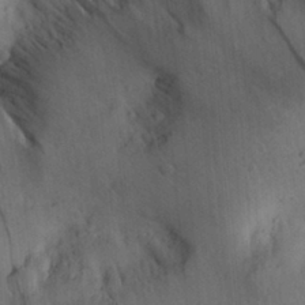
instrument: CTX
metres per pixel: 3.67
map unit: Aa
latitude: 30.8758
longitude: -144.4601
